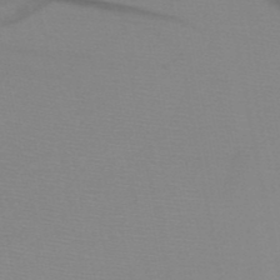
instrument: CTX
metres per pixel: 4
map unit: HNb
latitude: -48.7275
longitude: -40.4412
